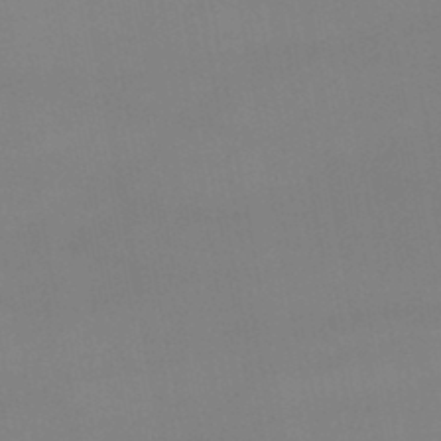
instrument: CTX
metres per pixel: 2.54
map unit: lHb
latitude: -45.6911
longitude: 75.0487
